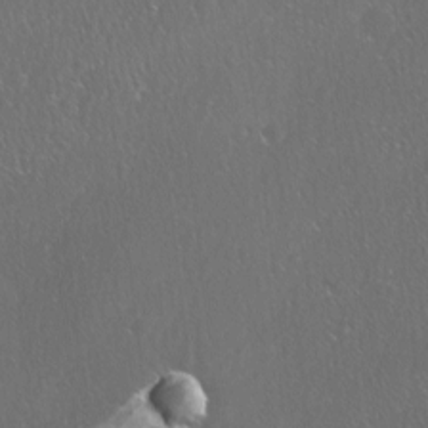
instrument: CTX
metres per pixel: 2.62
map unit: Ave
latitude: 0.0822
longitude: -113.5560
